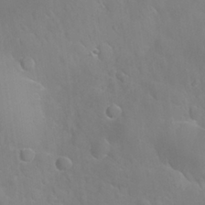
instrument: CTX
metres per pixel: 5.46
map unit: Nhu
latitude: 27.1592
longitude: -56.1388
